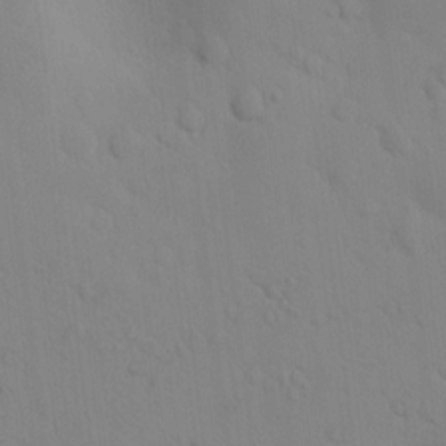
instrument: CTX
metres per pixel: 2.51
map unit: lAvf
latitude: 9.0836
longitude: 169.1620
